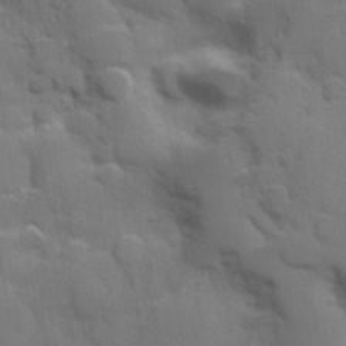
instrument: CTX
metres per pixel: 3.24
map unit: Hve
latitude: 24.4601
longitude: 148.1795
